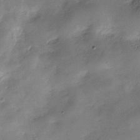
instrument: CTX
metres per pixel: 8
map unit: Hve
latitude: -31.5399
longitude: 93.5021
